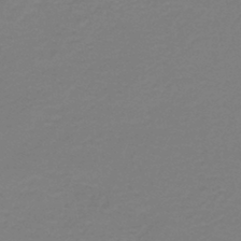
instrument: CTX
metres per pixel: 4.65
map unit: HNb
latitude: -45.8800
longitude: 53.3131
